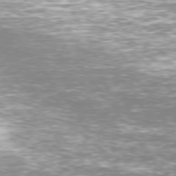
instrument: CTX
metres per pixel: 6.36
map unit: Hpe
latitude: 74.0255
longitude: -123.5749
